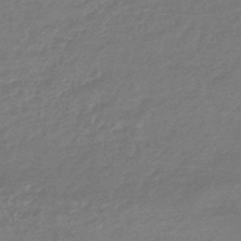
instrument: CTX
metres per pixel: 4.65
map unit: HNhu
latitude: -46.0661
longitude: 93.9178
